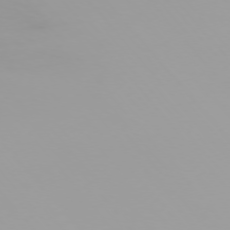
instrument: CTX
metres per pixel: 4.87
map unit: Ap
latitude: -76.7274
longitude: -74.5357
